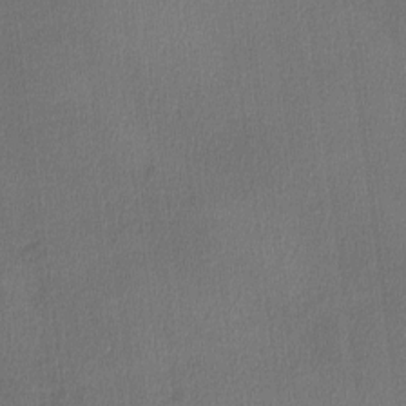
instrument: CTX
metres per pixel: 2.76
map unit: lHvf
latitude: -11.4643
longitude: -99.5560
